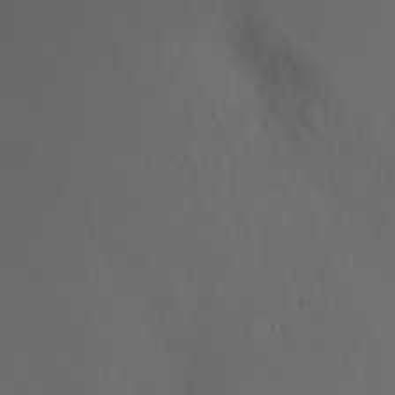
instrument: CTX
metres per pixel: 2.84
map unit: Hve
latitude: 13.5749
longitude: -91.1214
